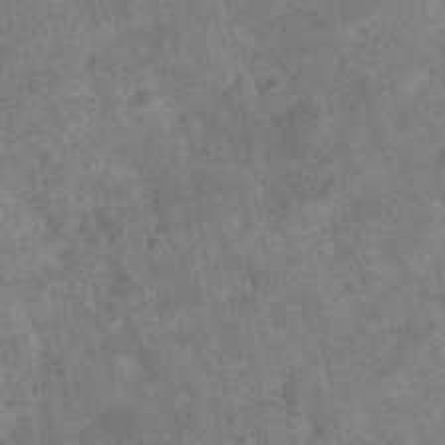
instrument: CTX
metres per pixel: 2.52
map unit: eAb
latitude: 35.5938
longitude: 115.9178
